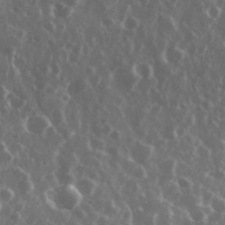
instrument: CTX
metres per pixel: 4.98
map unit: eHh
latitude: 34.4412
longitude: -58.5357
